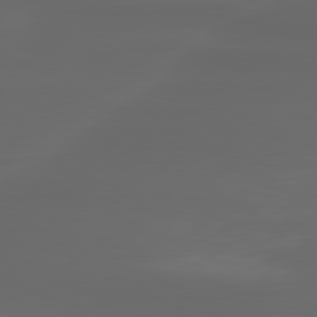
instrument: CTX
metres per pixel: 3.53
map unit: lApd
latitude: 80.0822
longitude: -116.2145
